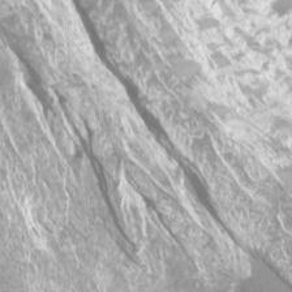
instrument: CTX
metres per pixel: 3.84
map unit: Htu
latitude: -12.3306
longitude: -70.8002
